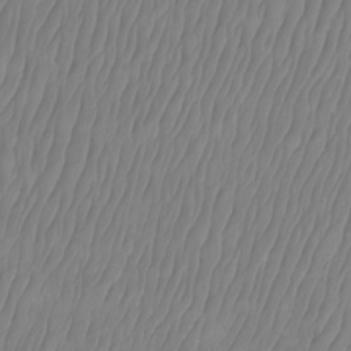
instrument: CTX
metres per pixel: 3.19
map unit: Htu
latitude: -9.2565
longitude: -74.9325
